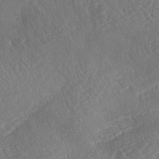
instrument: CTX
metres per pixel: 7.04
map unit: lAa
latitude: -2.9730
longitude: -128.2333
